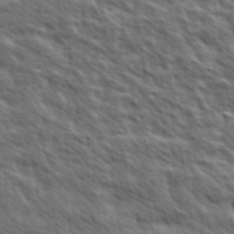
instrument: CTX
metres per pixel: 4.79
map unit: Hve
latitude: 31.5371
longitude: 149.4644
